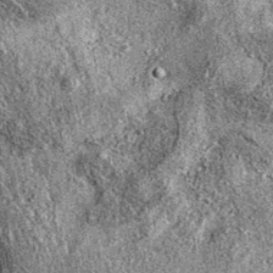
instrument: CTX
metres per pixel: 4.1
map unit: eAb
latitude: 36.8758
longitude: 111.3888
